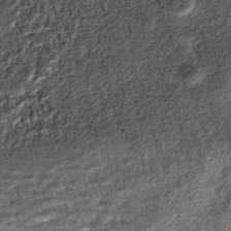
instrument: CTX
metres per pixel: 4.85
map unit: Nhe
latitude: -39.4266
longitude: -116.8758
